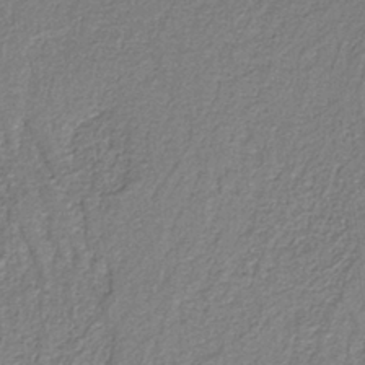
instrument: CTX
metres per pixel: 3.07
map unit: eAb
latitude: -38.9353
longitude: 51.4832
